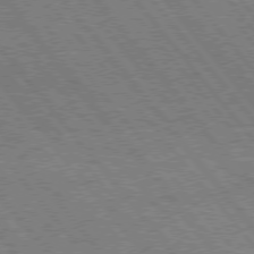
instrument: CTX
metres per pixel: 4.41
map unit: Hpe
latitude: 75.4615
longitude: -150.1955
